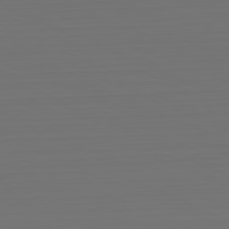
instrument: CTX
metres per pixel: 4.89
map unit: Hpe
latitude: -81.8612
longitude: 6.7274
